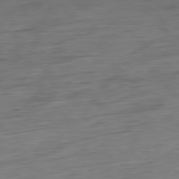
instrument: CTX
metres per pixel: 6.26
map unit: Hpe
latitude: -80.4629
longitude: 24.2739
